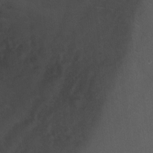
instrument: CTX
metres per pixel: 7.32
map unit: Ht
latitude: 0.4601
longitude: -36.8380
